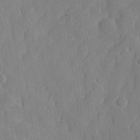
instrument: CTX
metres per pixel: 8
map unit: lHvf
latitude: 23.8961
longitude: 141.9556
